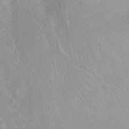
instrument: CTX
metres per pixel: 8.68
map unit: Ht
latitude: -0.1606
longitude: -45.0647
